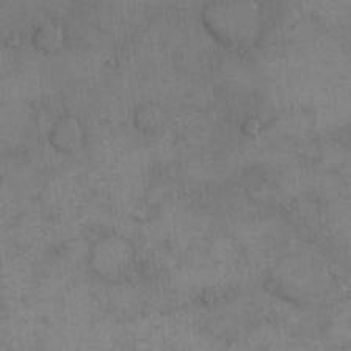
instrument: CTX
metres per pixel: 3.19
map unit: eHh
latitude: 15.6505
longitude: -66.9513
